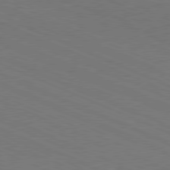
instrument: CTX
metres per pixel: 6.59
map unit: Hpe
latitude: -81.7856
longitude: 15.8423
